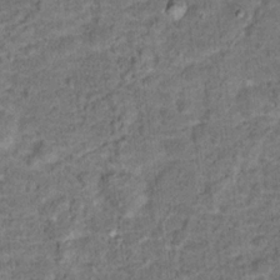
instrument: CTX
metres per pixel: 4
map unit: Hto
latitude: 15.9717
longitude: -38.5924
